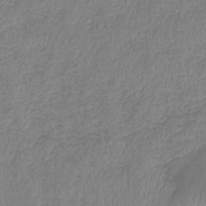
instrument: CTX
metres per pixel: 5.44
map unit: eHb
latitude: -40.9164
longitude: 79.2376
